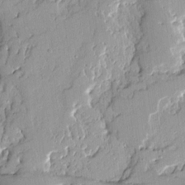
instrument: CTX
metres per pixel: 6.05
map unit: Ave
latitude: 13.3293
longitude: -132.5546
